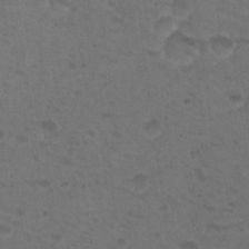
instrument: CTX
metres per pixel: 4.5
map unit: Nhu
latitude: 17.8961
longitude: -30.8758
